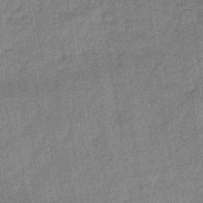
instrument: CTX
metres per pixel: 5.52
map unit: lHb
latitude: -35.9745
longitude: 64.5196
